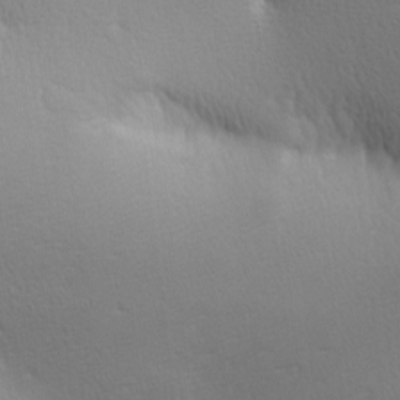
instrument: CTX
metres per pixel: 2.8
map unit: lAa
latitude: -10.1228
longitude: -125.5560
